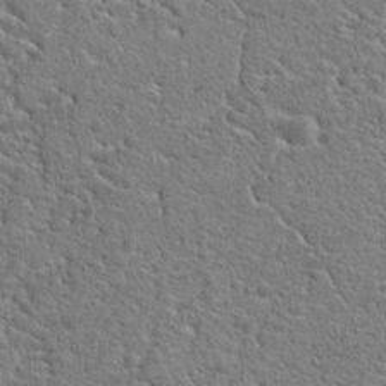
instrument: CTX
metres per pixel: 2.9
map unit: Hto
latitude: 20.5168
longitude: -44.5168
